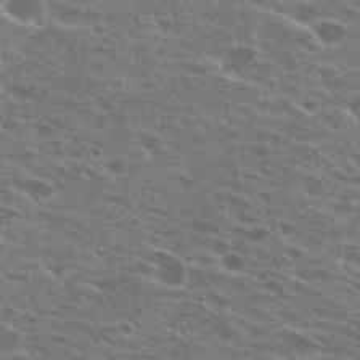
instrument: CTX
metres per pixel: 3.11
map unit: Hto
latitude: 27.3104
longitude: -46.0633
